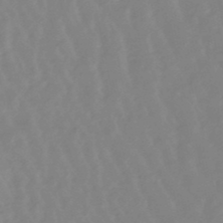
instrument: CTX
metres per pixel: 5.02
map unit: lHb
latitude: -48.6141
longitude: 78.7085
